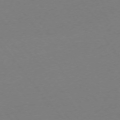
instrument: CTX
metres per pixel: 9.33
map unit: Ap
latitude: -75.2943
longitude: -93.8772
